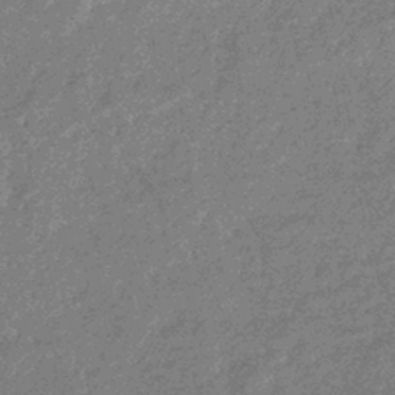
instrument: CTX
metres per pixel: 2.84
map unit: eHb
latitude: -36.9730
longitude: 80.0283
